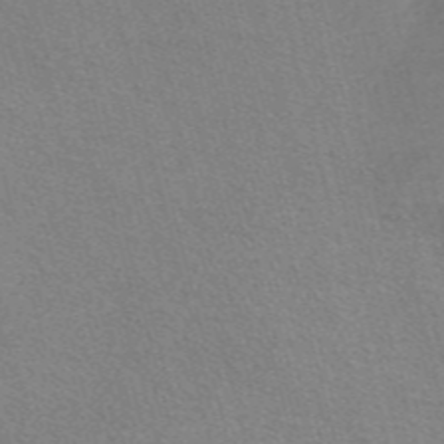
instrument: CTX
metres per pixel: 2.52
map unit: Nve
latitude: -56.3684
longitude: 60.5952
